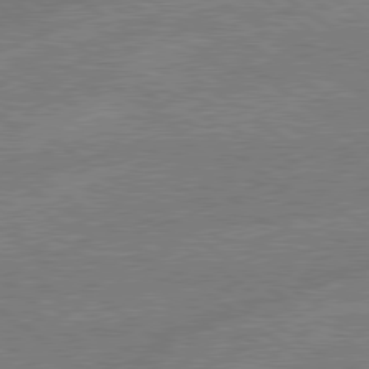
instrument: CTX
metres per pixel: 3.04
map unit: lApd
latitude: 79.1781
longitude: -144.9891
